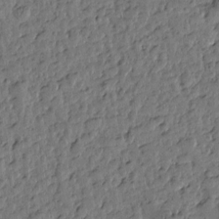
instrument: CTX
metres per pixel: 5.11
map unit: Htu
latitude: 0.2900
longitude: -179.0837
